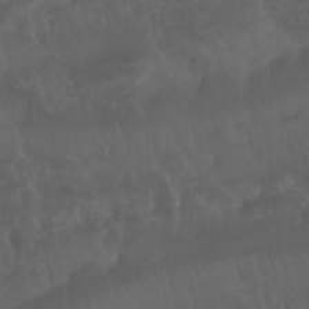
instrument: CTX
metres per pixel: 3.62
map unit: Nhu
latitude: 22.9325
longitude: -63.8395
